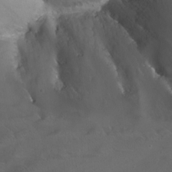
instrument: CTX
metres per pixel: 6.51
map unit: Nhu
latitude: -13.6722
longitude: -66.0822
